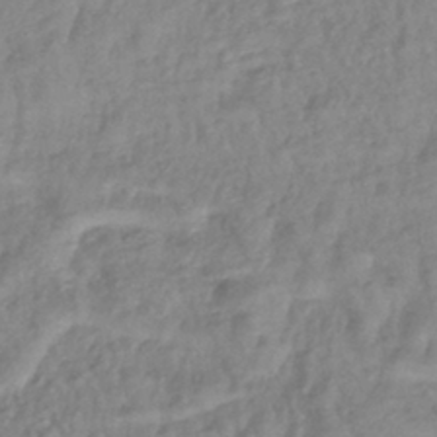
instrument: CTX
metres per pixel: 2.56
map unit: lHb
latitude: -40.6707
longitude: 78.3684
